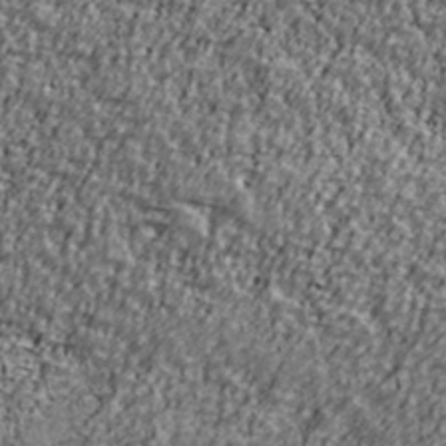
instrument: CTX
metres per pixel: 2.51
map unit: Ave
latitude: 41.2914
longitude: -111.8017
